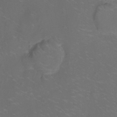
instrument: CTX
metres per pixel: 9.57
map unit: Nhu
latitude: -14.3496
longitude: -24.5545
